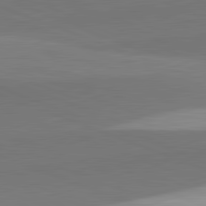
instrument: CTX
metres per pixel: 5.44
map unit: lApd
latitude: 82.1955
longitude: 136.9919
